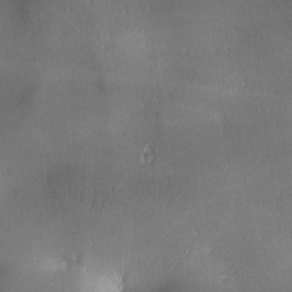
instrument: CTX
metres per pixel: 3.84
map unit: lAa
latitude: 1.8583
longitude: -117.0647
